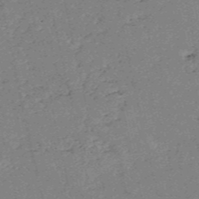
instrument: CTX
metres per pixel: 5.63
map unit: HNb
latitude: -54.4251
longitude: -40.2522
